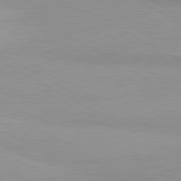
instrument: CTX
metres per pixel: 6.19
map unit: lApd
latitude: 80.4790
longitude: -179.8206
